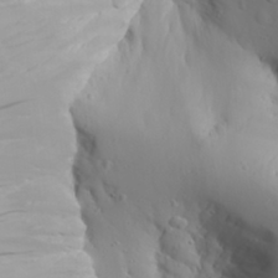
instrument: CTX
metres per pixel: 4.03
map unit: Aa
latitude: 30.0444
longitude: -132.5546
